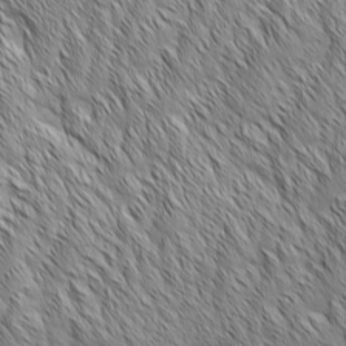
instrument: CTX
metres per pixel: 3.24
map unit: Aa
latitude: 6.1767
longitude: -129.7638
